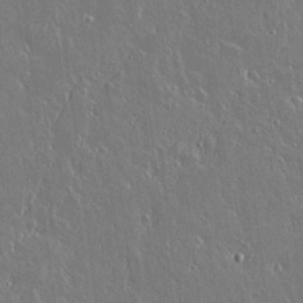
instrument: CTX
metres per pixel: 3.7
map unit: lAvf
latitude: 14.5168
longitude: -128.7246
